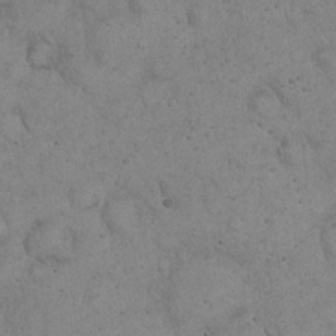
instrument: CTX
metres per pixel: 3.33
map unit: eHh
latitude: 20.4223
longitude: -59.2915
